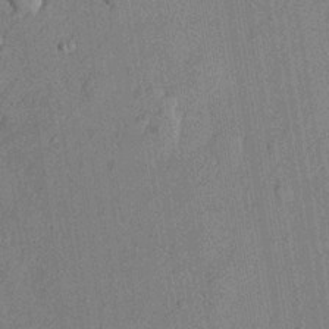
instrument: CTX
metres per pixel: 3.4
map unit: lHvf
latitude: 21.4805
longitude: 144.7274
